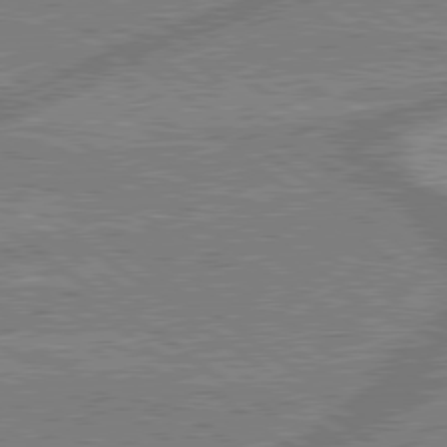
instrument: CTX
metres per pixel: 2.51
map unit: lApd
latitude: 79.2726
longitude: 175.8044
